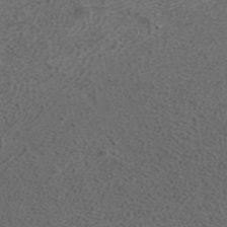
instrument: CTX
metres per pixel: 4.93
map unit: ANa
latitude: 37.8017
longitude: 17.0676
